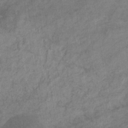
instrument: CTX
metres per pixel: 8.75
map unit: eHb
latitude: -32.8975
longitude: 71.5399
